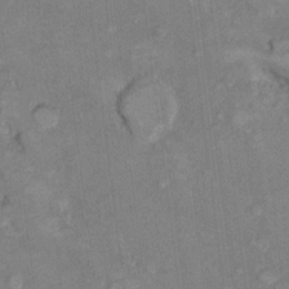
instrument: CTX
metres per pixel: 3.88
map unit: Hto
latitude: 7.4804
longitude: -37.1214
